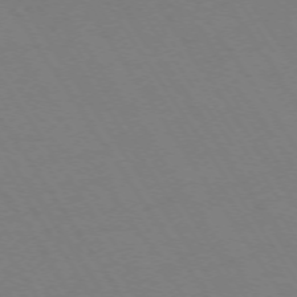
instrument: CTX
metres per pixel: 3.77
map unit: Ap
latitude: -73.7100
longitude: -70.9514
